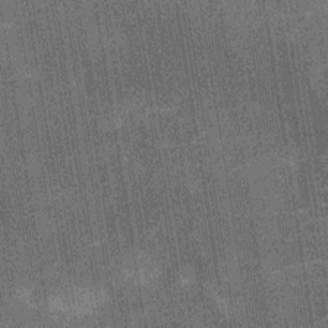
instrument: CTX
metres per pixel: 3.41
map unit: Nhu
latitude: -12.6896
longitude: -21.7072
